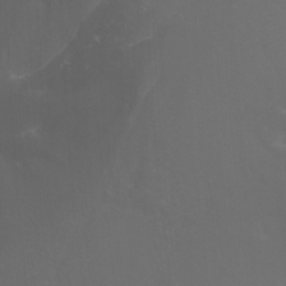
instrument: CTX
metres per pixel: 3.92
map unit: Aa
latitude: -12.9353
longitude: -68.8380
